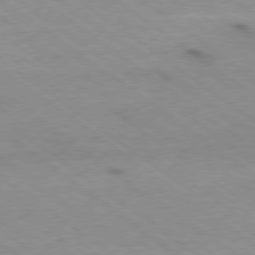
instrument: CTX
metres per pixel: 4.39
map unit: Ap
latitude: -79.2565
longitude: -99.6693
